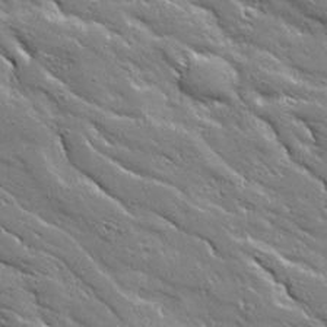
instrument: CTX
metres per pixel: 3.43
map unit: Ave
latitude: 19.2726
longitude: -136.9514
